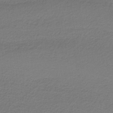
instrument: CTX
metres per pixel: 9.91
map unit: HNb
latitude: -38.6141
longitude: 53.6532
